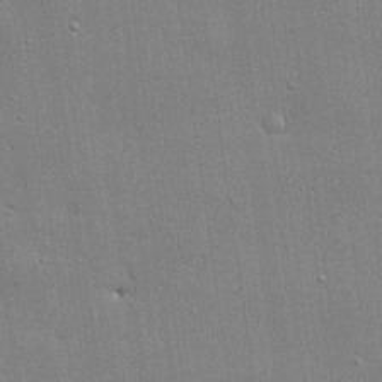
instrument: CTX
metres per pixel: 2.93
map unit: lHvf
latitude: 20.7435
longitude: 143.0486
